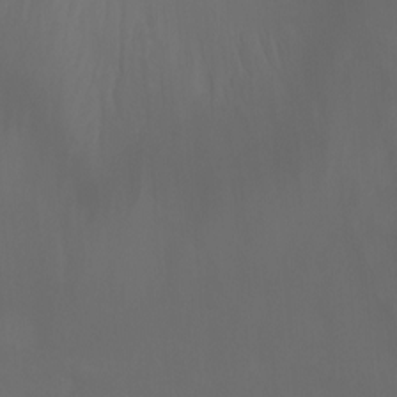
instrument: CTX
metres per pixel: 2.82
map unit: Nhu
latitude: -5.3131
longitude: -73.0081
